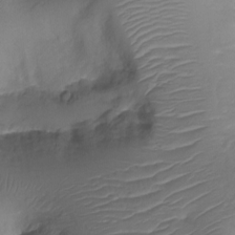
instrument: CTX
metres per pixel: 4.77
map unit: Ht
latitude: -18.5952
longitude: -44.2144
